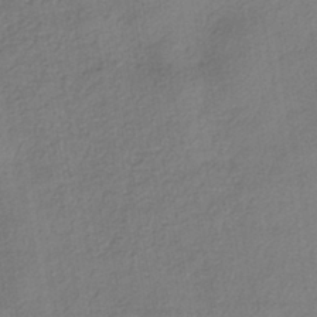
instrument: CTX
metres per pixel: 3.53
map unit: eHh
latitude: -41.3321
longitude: 119.4832
